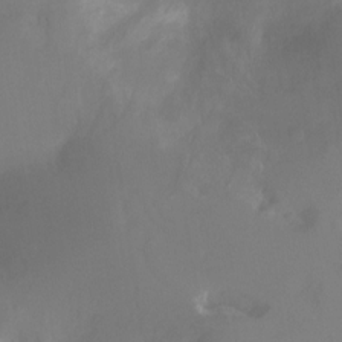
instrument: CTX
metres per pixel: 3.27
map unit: Ht
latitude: -17.5588
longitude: -46.3468
